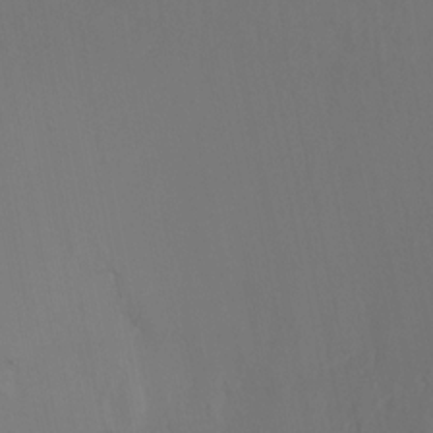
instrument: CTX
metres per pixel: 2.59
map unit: Ht
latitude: -15.9556
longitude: -41.4993
